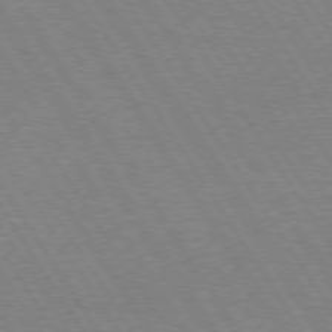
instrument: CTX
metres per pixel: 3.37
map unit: Hpe
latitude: 74.4979
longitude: -141.7638
